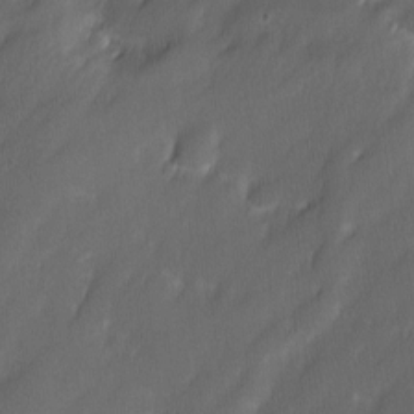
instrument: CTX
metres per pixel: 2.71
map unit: Ave
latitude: 9.9717
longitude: -105.4238
